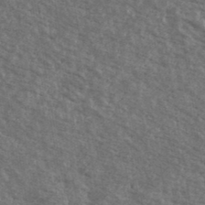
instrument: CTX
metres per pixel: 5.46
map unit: Ave
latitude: 40.1955
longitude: -109.1781
